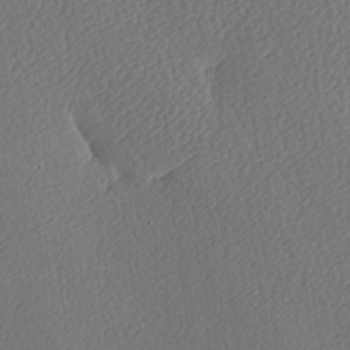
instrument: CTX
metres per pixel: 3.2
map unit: lAa
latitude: -9.5399
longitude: -128.1389
